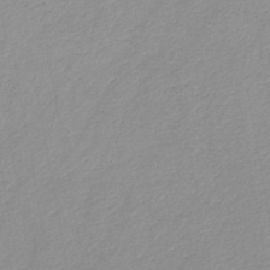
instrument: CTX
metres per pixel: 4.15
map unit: HNb
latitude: -45.0864
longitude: -42.7246
